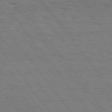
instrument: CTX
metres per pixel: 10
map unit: Hpe
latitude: 75.7450
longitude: -136.6113
